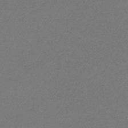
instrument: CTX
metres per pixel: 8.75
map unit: eHb
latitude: -32.8786
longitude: 69.6532
